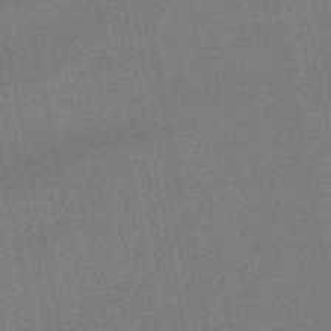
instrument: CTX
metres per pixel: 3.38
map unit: lHb
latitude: -49.1054
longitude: 79.2942
